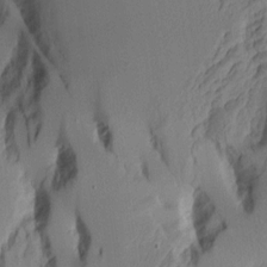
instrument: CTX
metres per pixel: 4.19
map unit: Aa
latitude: 7.8205
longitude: -128.0822
